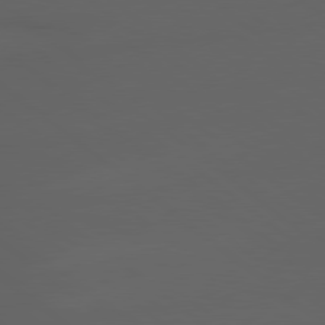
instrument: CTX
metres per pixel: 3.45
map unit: lApd
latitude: 79.1214
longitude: -165.8394
